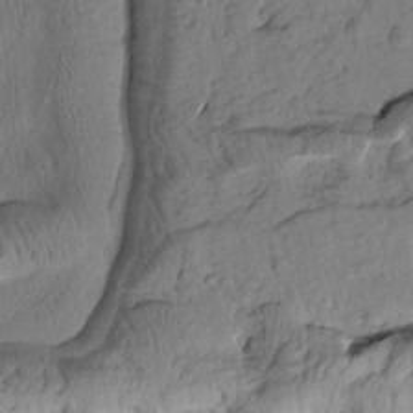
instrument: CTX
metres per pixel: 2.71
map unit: Htu
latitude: 1.4615
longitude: 176.7652
